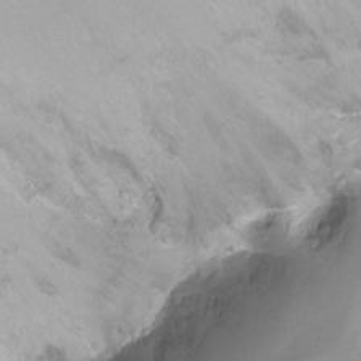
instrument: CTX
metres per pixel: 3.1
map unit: Nhu
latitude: -12.0661
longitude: -38.5735
